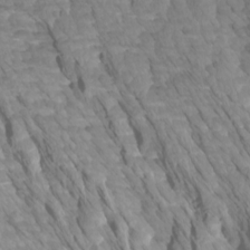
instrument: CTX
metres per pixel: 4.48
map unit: Htu
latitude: -7.3509
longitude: -67.5182
